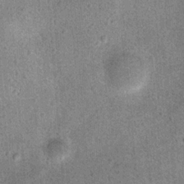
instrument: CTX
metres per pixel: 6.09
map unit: Hto
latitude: 15.3293
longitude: -35.1403
